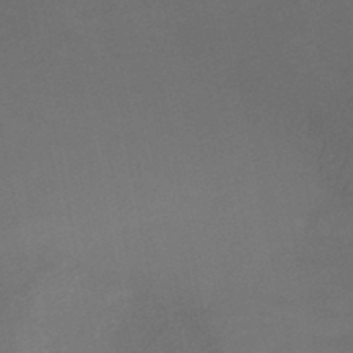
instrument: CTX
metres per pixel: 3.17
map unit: HNb
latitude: -49.9745
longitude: -45.7260
